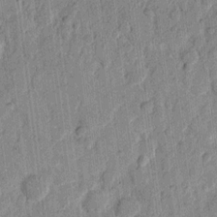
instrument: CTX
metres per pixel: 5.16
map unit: eHh
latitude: 11.5371
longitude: -66.2333
